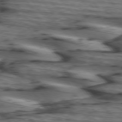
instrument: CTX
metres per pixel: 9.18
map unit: lApd
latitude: 74.4412
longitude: -71.7261
